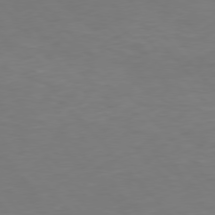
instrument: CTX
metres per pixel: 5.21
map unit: Hpe
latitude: 75.9150
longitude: -133.5560
